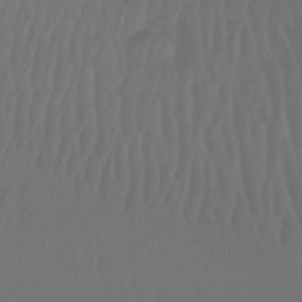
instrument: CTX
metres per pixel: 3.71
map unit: lHb
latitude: -43.1620
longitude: 67.0864
